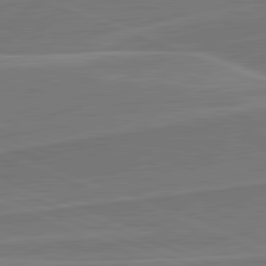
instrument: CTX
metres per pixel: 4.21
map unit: lApd
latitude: 82.2522
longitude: 140.3873
